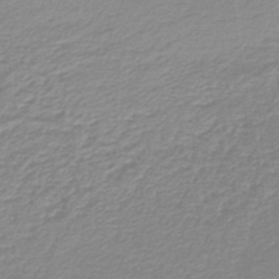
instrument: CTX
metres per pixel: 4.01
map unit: lHb
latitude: -44.0094
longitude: 60.4440
